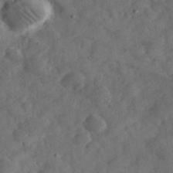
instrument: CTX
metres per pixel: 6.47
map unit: eHh
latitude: 37.2726
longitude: -67.8394
